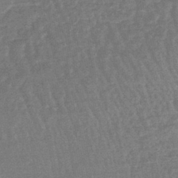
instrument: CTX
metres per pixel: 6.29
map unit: lHb
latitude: -41.6722
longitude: 66.7274
